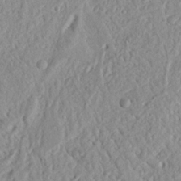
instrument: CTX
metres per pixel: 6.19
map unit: Nhu
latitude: 18.7435
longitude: -77.3481
